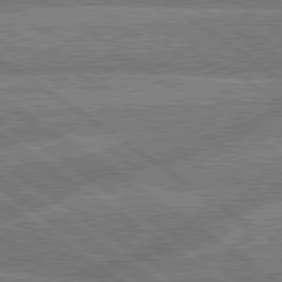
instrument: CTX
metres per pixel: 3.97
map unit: lApd
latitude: 79.8584
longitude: -160.8569
